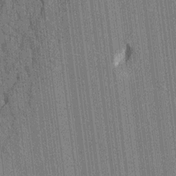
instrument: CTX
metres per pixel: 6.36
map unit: HNhu
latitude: 7.8394
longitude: -6.1011
